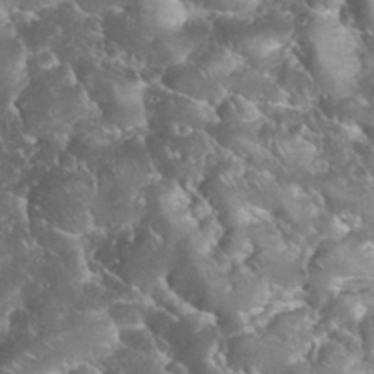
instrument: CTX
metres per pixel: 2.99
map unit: eHh
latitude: 34.6490
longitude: -64.7813
